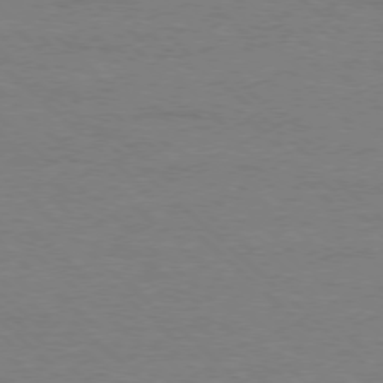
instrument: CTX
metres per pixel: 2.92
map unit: Ap
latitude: -77.8233
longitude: -86.1200
